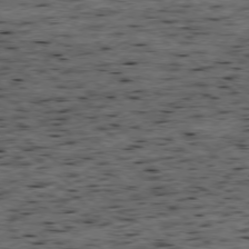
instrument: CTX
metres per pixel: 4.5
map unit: Ap
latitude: -78.6329
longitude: -50.6112
